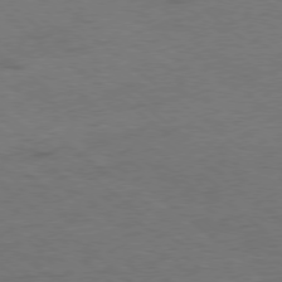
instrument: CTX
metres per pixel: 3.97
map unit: Hpe
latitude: -78.8408
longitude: 17.9367
